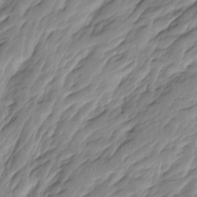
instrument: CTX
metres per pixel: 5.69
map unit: Hto
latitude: -8.2172
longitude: -44.7435
